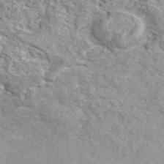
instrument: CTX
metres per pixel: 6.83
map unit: ANa
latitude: 46.4412
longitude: 26.2739
